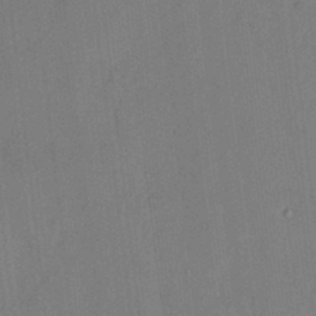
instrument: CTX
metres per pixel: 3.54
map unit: HNhu
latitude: 5.1592
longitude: 12.5763
